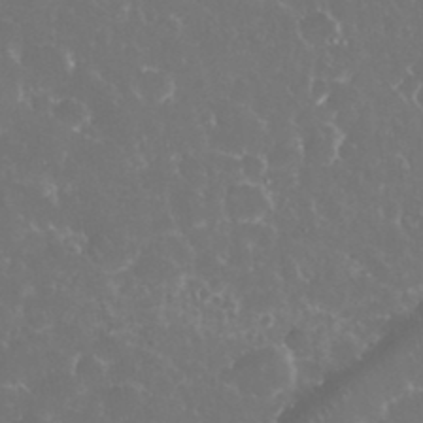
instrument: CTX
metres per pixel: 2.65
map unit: eHh
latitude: 34.3845
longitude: -63.2537
